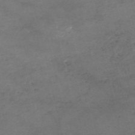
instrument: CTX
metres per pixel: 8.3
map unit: eHh
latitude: -54.5574
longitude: -90.4034
